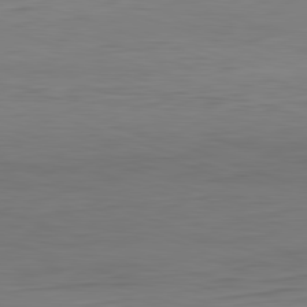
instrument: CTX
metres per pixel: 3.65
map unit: Hpe
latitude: -82.2928
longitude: 11.1242
